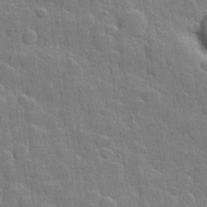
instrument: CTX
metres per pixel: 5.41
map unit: Hve
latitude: 25.2725
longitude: 149.6155
